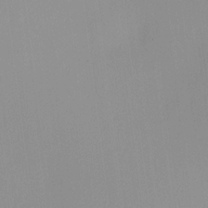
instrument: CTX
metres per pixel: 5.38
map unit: HNhu
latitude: 11.0836
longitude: 9.6155
